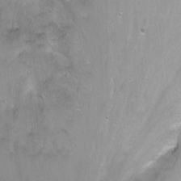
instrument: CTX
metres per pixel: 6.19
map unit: Nhu
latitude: -6.0472
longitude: -49.1403
